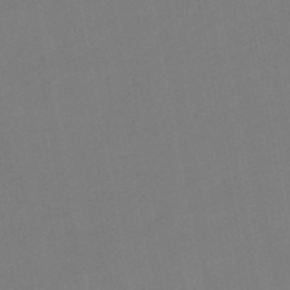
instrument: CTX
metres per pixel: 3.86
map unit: eHb
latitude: -48.8975
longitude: 84.0661
